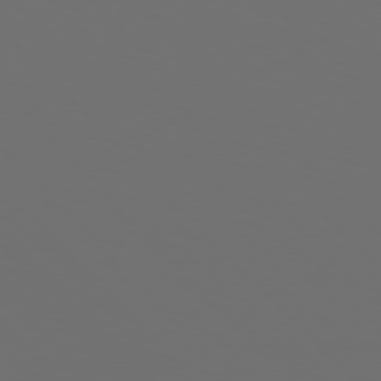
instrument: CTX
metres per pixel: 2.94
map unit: Hpe
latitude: 77.0269
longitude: -163.9339
